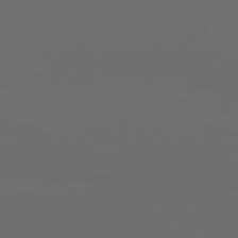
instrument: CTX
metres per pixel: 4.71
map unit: Ap
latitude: -77.3510
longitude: -68.1956
